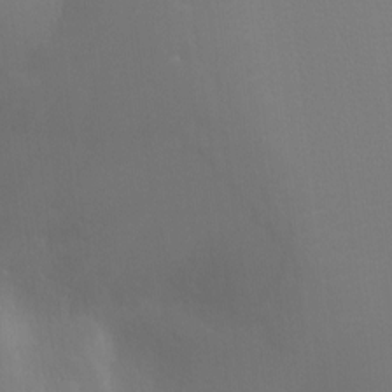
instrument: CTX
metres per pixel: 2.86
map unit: Ht
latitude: -8.3495
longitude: -28.5546
